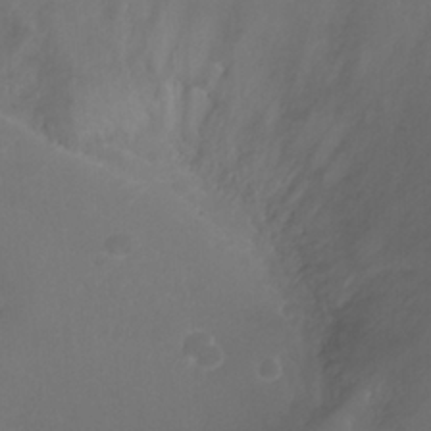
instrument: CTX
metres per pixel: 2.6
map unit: Ht
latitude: -1.7856
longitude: -19.6882
